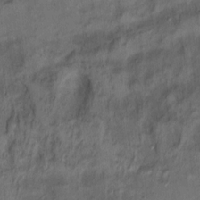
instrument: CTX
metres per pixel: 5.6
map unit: Ht
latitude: 5.2537
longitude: -36.9136
